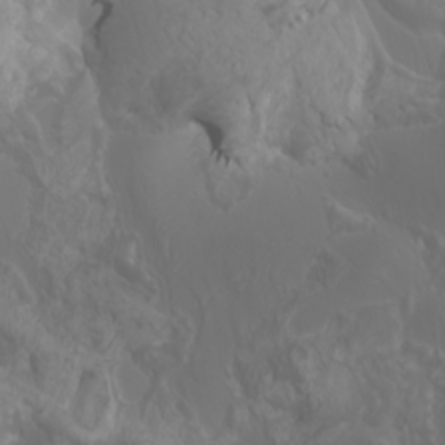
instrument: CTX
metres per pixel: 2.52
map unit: Htu
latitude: -4.8786
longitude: -89.8206
